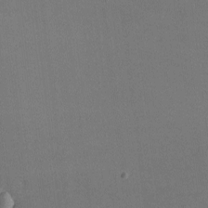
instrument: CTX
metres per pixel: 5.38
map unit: lHvf
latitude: -9.7289
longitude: -100.5735
